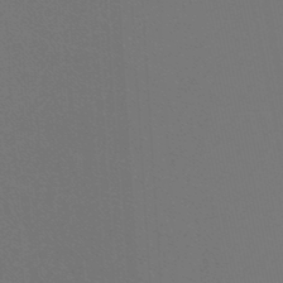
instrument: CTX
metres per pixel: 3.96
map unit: lHb
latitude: -47.6722
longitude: 64.3684
